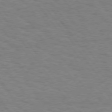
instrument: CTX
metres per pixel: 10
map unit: Hpe
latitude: 74.8569
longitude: -136.2334
